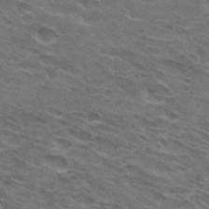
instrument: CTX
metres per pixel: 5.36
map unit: Hto
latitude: 32.0255
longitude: -44.8002
